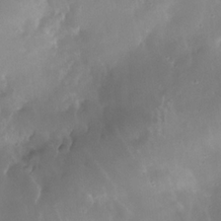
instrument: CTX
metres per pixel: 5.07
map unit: Nhe
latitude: -35.8044
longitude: -131.4616
